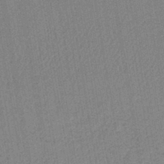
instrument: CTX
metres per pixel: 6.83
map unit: lHb
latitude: -41.4643
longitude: 62.8030
